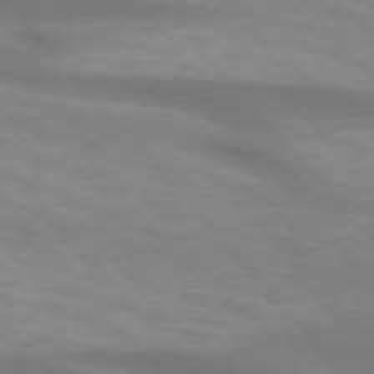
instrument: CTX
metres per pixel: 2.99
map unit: lApd
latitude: 74.4601
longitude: -60.8758
